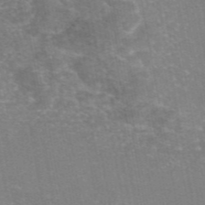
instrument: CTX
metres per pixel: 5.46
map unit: eAb
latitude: 46.3468
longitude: 105.6722
